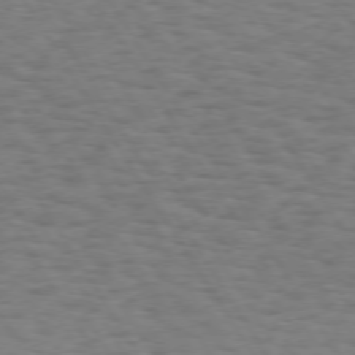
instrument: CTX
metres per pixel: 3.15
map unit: Hpe
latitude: 73.2915
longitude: -140.0255
